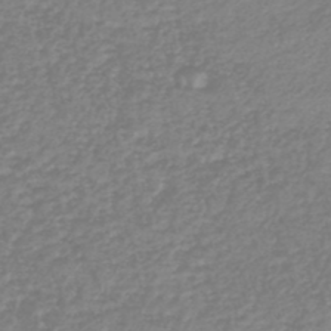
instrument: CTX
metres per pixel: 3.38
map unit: lHb
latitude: -46.5196
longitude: 61.6722
